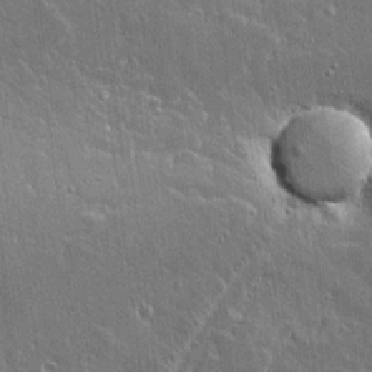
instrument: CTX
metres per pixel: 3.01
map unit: lAvf
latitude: 14.7625
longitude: -128.0633
